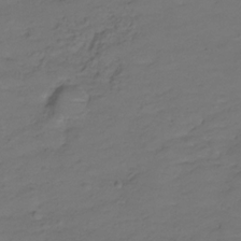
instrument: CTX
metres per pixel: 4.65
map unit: Hve
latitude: -28.1606
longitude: 91.4077
